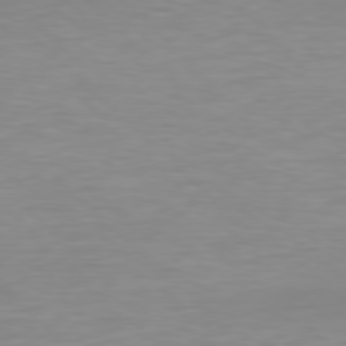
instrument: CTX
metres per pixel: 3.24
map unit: Hpe
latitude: 77.4804
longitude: -173.4993
